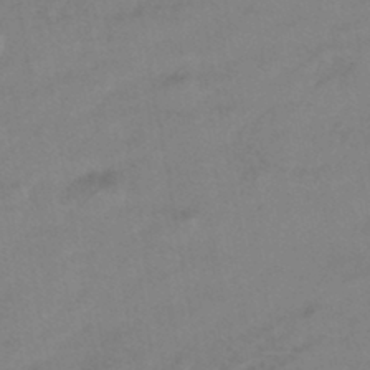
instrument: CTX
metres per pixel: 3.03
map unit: eHb
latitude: -43.1242
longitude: 85.5399
